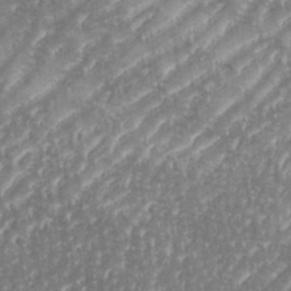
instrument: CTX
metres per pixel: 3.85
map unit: eHh
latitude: 35.4615
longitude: -134.4034
